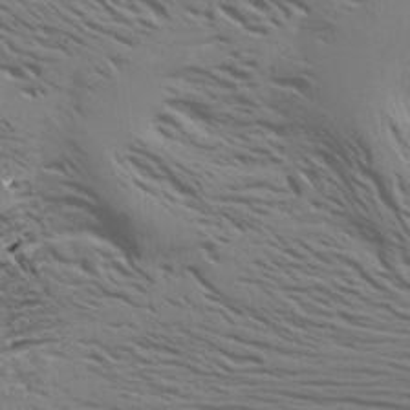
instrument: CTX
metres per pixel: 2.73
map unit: Aa
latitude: 18.8002
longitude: -145.1781
